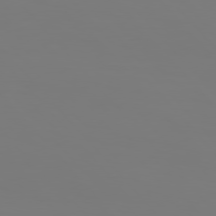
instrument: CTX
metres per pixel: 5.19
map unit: Hpe
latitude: 76.8191
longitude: -160.8947
